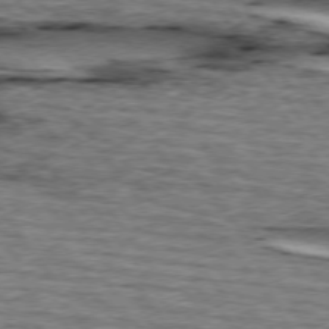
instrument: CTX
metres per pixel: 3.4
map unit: lApd
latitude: 74.5924
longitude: -73.6883
